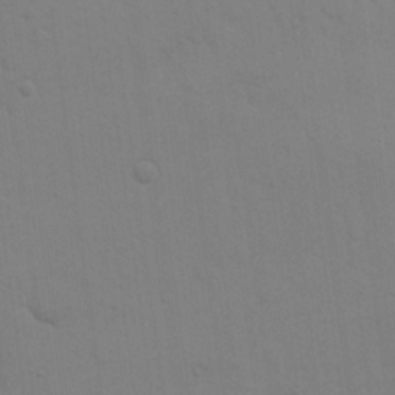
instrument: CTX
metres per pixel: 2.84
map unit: eHh
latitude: 17.7450
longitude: -66.7435
